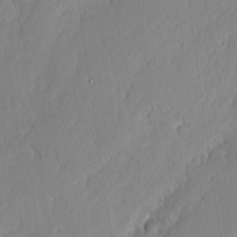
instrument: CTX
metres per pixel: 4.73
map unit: eHh
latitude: 2.3467
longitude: -77.4426
